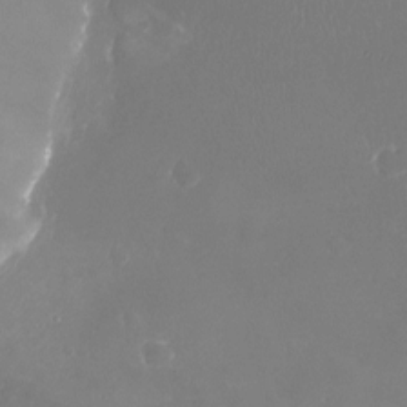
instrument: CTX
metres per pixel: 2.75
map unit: Nhu
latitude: -21.1620
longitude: -58.1200
